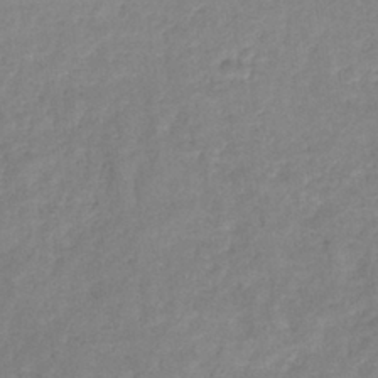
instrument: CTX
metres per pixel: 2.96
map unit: eHb
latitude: -32.5952
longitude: 75.0298
